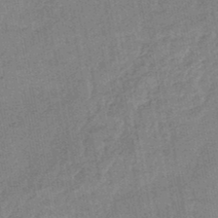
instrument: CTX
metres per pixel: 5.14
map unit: eHb
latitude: -46.1417
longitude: 85.6910
